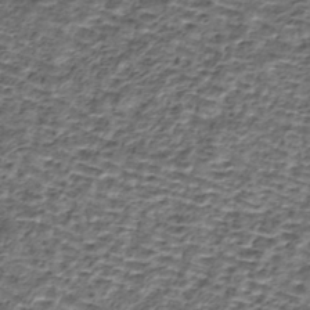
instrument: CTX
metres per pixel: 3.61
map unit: eHh
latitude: -42.5762
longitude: 116.8030
